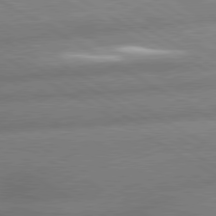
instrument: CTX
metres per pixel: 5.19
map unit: lApd
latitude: 80.0633
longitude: -163.4805
